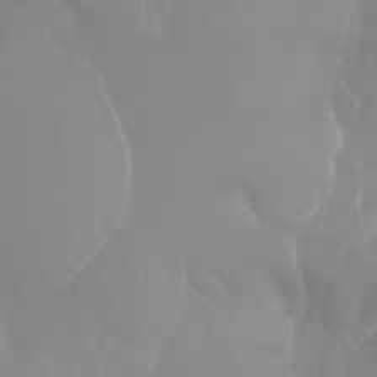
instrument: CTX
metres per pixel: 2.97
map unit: Aa
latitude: -13.4455
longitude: -59.7639
